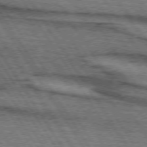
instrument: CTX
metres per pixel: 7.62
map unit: lApd
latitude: 73.9151
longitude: -77.8583
